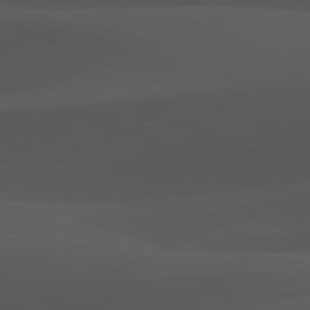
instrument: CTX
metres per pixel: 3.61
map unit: lApd
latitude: 81.8772
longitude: 127.6532
